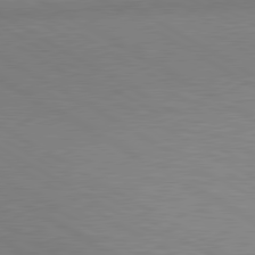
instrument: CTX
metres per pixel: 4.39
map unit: lApd
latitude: 80.3656
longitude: 125.6722
